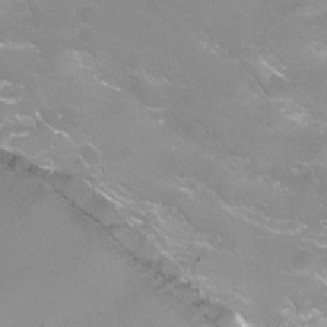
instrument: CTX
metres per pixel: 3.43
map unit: Nhu
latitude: -13.4266
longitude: -56.6679
